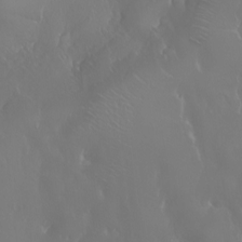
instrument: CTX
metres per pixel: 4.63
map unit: Nhu
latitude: -6.1039
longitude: -91.4993
